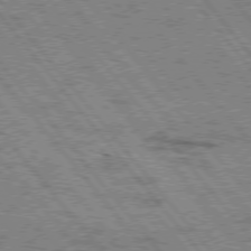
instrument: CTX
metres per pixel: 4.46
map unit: Hpe
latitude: 75.2915
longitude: -144.2144
